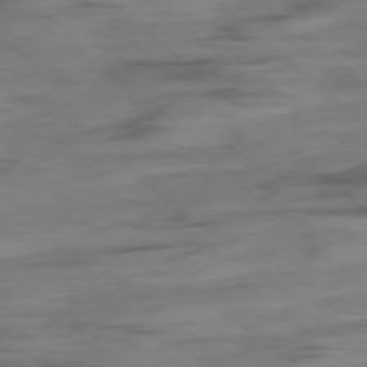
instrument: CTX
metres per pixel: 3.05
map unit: Hpe
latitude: -78.6707
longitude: -19.1781
